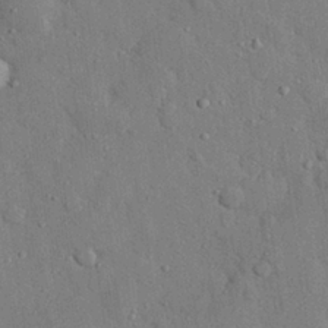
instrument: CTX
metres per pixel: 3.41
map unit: eHh
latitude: 28.0633
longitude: -78.6491
